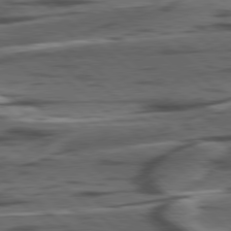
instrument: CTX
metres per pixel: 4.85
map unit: lApd
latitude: 78.9325
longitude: -49.4993
